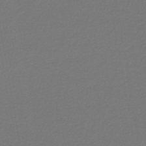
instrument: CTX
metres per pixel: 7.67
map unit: lHb
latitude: -45.7478
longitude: 68.4062
